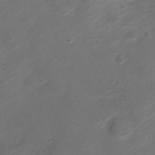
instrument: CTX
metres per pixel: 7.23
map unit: Nve
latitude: -20.5007
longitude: 106.4251
